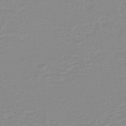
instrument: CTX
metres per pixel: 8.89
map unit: lHb
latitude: -44.2740
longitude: 56.0094
